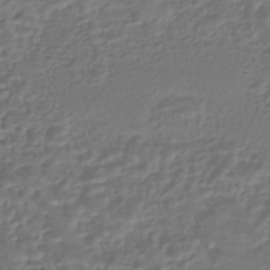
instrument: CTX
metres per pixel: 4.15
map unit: HNhu
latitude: -45.5399
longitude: 96.1984
